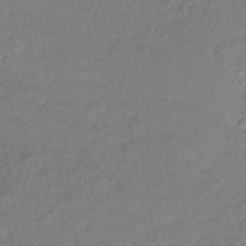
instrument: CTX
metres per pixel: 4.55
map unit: lHb
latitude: -35.6722
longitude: 66.3873
